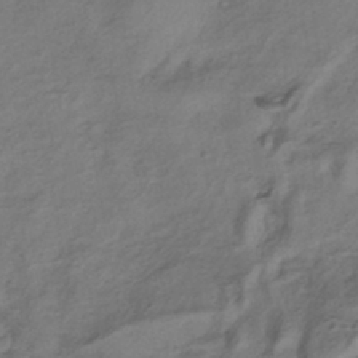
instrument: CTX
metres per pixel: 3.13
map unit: HNhu
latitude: -41.5021
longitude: 105.4076
